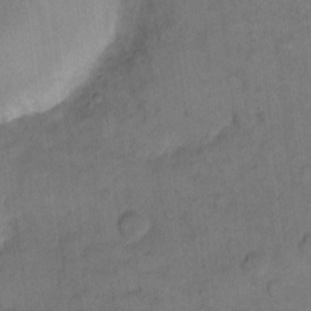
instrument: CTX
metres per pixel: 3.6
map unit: eHh
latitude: 14.5735
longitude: -65.9717
